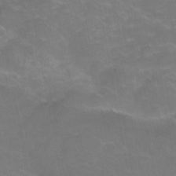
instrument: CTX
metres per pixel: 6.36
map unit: Hve
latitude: -30.4062
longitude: 95.2376
